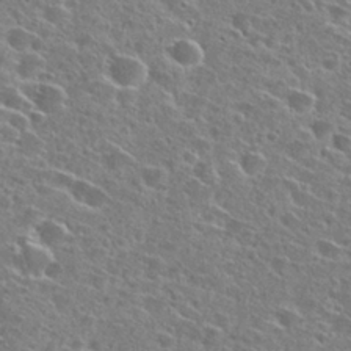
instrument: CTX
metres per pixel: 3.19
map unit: Hto
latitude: 26.8380
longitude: -47.1781
